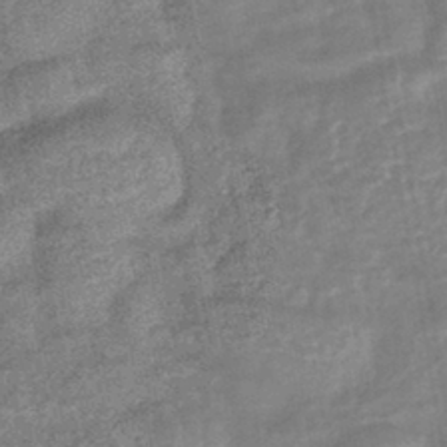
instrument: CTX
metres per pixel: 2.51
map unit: lHb
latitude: -43.2375
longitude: 80.5385
